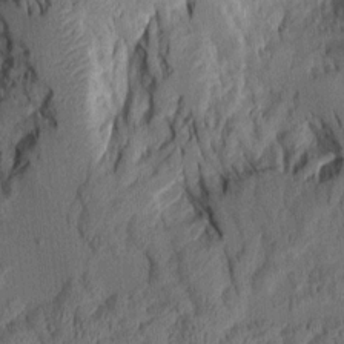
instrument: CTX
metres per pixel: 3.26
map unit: Aa
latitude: 9.3671
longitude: -127.9717
